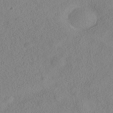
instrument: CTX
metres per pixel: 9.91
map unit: HNhu
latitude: -39.8989
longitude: 101.4454
